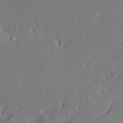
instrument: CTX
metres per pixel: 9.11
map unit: Ave
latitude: 18.2522
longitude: -140.7435
